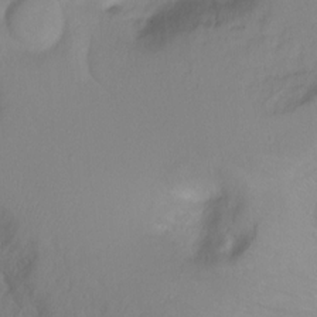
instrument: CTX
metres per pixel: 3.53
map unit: Ht
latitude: -0.2173
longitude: -36.2145
